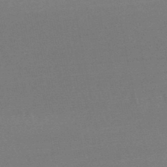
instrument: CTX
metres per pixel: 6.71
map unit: lHb
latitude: -48.5763
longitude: 66.5763
